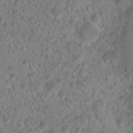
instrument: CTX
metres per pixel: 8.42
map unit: Hto
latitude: 18.2522
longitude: -40.2711
